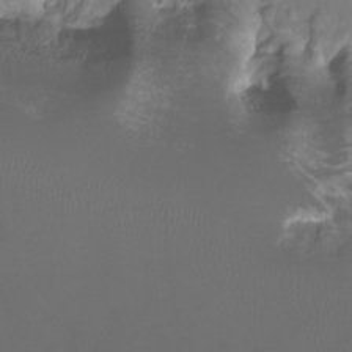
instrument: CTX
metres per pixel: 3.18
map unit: Htu
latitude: -12.7274
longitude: -71.7072
